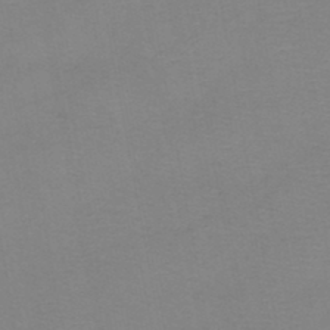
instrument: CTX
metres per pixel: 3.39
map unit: HNb
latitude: -46.1983
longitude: -42.5735
